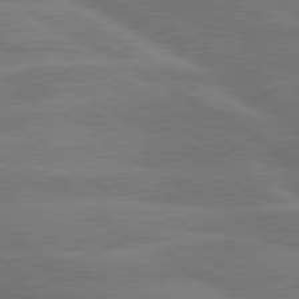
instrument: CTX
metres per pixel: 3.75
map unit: lApd
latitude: 79.9906
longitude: -123.1970
